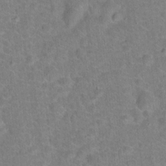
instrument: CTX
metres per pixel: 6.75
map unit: Hto
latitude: 17.7828
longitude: -43.3293
